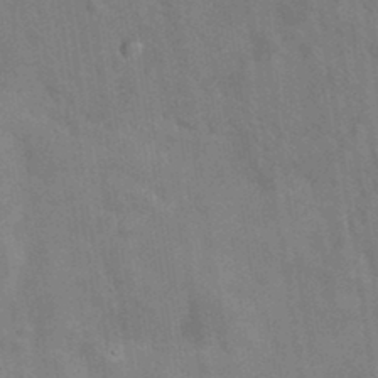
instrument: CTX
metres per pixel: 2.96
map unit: eAb
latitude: 34.6868
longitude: 109.9745
